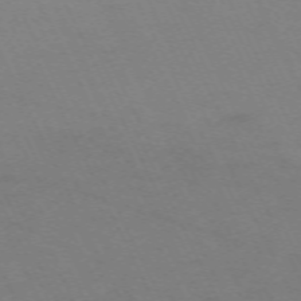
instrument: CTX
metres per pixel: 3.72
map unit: Hpe
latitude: -70.7463
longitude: 14.9920
